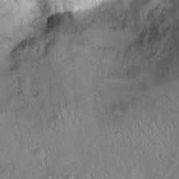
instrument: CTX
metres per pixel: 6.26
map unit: Ht
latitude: 14.2901
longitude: -39.5182
